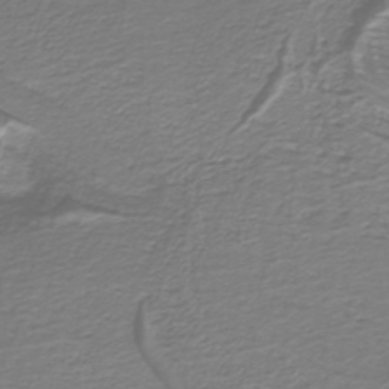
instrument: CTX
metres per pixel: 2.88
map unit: lHb
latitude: -39.1809
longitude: 53.6910
